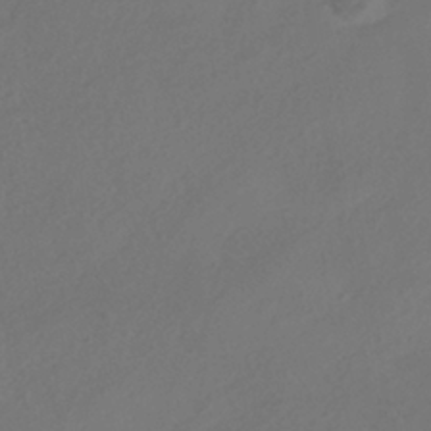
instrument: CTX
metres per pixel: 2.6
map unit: HNhu
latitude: -41.8422
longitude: 106.5385
